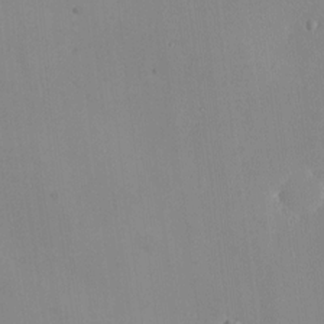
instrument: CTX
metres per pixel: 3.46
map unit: Nhe
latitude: -1.9556
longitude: -58.7813
